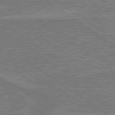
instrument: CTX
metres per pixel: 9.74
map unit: lApd
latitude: 79.9150
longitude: 166.6518
